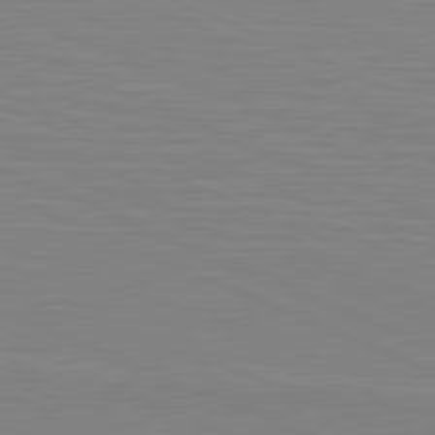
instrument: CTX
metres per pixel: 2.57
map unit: lApd
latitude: 81.5749
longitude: -169.0081
